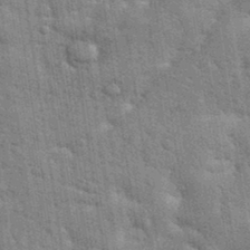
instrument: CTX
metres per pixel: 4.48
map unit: eHh
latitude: 35.2537
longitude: -65.4993
